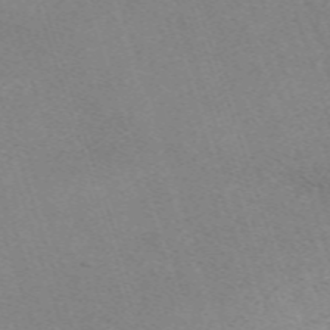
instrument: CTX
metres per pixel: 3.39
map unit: eHh
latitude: -63.1242
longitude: 50.0661
